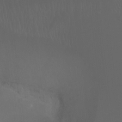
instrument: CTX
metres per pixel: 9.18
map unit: Ht
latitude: -7.9367
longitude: -38.6868
